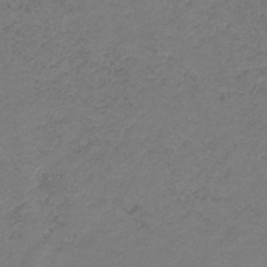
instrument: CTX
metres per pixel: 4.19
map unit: HNb
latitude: -32.8219
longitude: 58.6896
